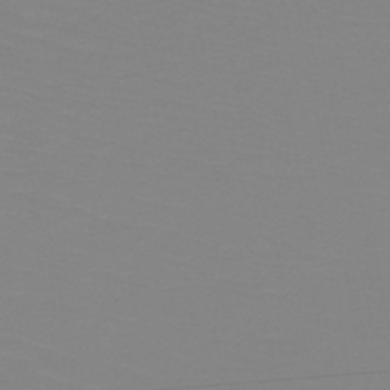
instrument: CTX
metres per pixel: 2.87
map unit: HNb
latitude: -47.9556
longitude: -48.5168
